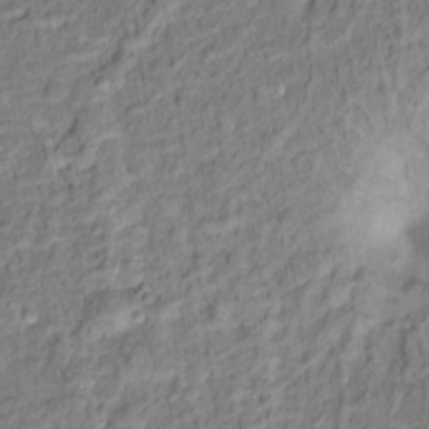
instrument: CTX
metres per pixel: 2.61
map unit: Hto
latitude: 14.8758
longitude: -39.1592
